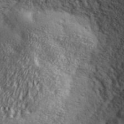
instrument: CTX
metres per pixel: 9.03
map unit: lHvf
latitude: 36.5924
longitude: -89.8584
